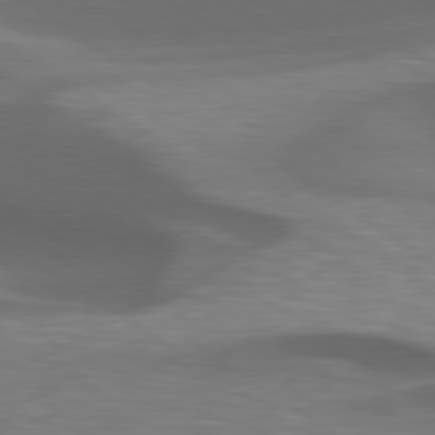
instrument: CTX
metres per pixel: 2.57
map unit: lApd
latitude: 79.4238
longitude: -49.8961
